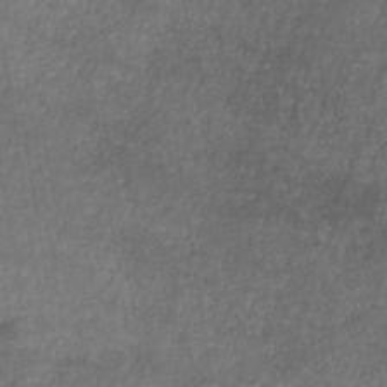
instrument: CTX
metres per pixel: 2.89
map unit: HNb
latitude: -45.7289
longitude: -45.6883
